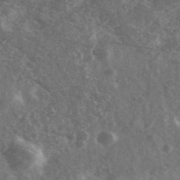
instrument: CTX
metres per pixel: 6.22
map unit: Ave
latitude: 40.4223
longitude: -110.3656
